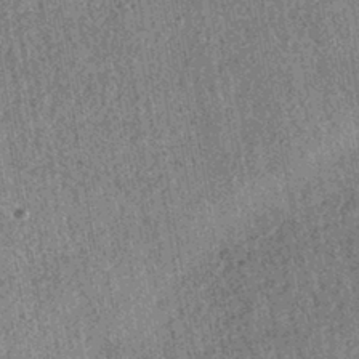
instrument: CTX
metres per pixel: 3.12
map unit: HNhu
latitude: -42.8030
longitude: 98.1228
